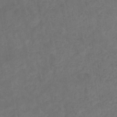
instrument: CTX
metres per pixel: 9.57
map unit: eHb
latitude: -32.6141
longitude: 72.4440
